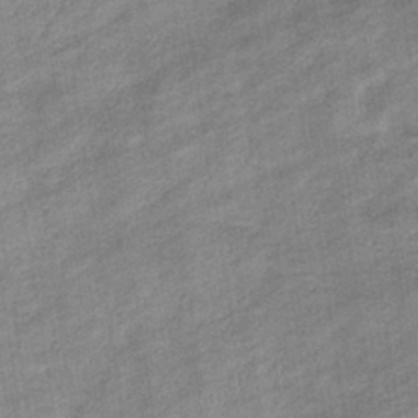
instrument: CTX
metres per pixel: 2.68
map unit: eHb
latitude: -37.0297
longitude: 77.8044
